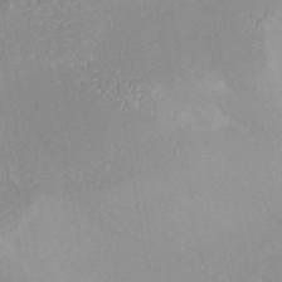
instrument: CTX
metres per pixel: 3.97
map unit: HNhu
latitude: -43.7855
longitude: 103.2187
